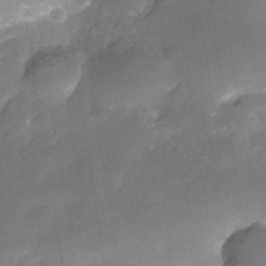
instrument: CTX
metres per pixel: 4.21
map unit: Nhe
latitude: -35.6155
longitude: -145.5938
